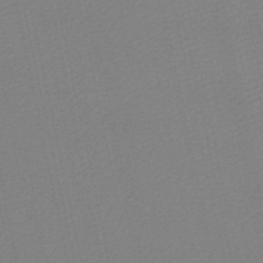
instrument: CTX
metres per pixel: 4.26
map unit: lHb
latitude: -46.9919
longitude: 60.6518
